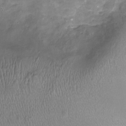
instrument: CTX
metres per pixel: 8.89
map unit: Nhu
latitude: -17.4266
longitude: -56.8946
